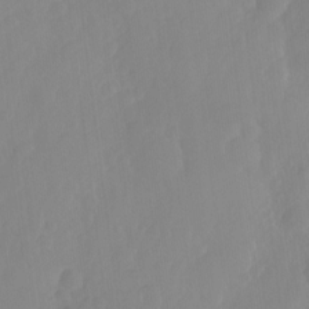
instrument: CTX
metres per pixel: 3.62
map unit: Ht
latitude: -15.2565
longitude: -55.0458
